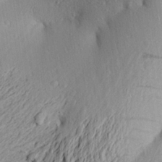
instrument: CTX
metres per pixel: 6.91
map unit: Aa
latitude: 23.6694
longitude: -149.4993
